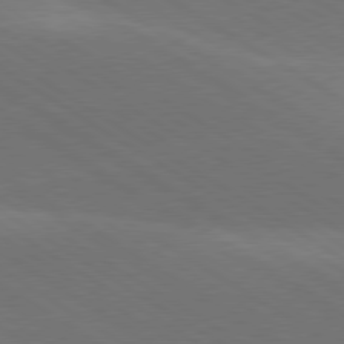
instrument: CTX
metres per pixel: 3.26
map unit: lApd
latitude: 78.7058
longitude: -51.5182
